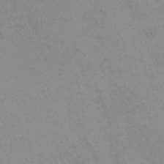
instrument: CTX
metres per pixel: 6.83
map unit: HNhu
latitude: -1.0298
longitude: -3.0458
